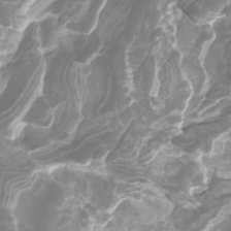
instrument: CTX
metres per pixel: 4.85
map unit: Htu
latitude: -10.2173
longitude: -74.5546
